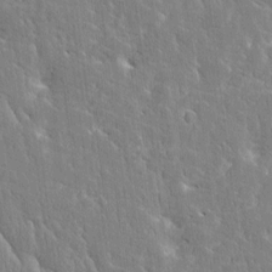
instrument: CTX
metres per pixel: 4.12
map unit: Htu
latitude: -3.9178
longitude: 174.4251
